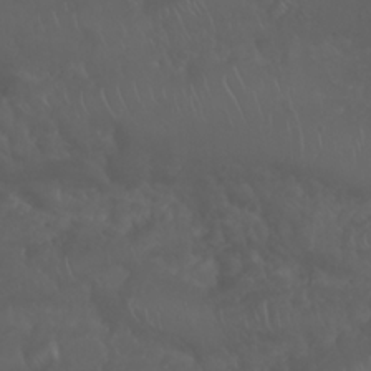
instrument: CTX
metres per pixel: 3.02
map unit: Nhu
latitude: 22.9514
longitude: -64.1578
